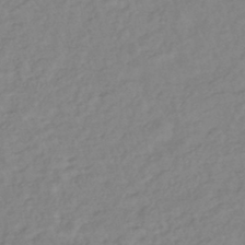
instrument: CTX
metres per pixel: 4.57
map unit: lHb
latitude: -42.6707
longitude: 74.4440
